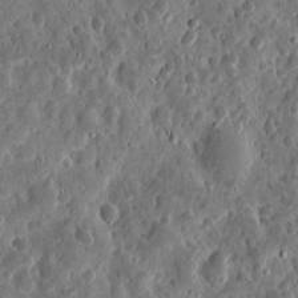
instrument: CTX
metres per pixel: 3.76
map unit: eHh
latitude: 10.6113
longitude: -73.8017
